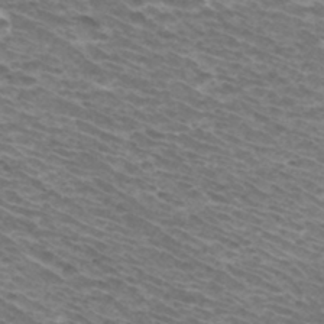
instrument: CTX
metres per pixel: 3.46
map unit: Hto
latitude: 34.1200
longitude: -41.5938
